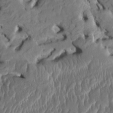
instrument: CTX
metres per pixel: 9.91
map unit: HNhu
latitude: 5.5938
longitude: -5.3482
